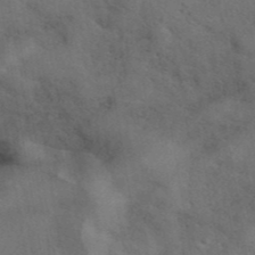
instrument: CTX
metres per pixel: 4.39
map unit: eAb
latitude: 41.9717
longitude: 108.3873
